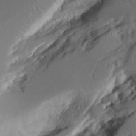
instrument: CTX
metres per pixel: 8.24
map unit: Aa
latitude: 11.6316
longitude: -126.6680
